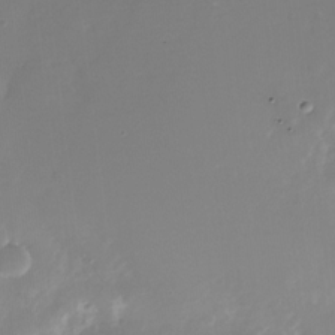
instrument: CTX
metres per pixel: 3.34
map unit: Nhu
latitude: -28.3684
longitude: -78.8758
